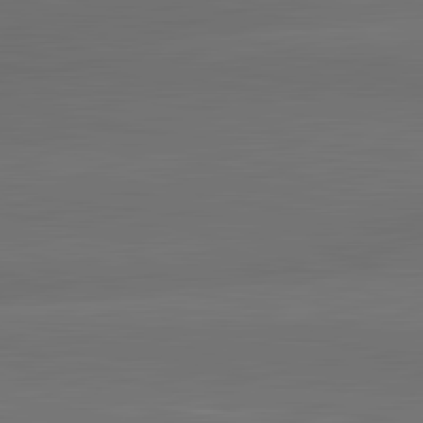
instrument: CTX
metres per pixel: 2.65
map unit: lApd
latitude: 83.6127
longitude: -132.8947
